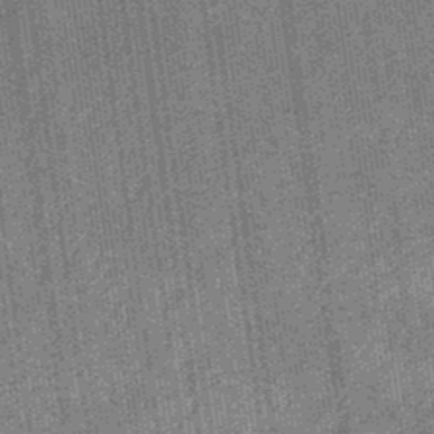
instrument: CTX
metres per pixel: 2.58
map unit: eHb
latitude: -32.6519
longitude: 74.1606
